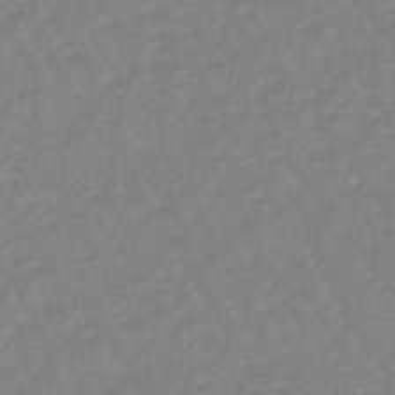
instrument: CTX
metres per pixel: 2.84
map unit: eHb
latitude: -45.8611
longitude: 82.5007
